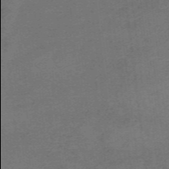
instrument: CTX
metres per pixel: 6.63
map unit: HNb
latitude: -55.6911
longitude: -45.9906
